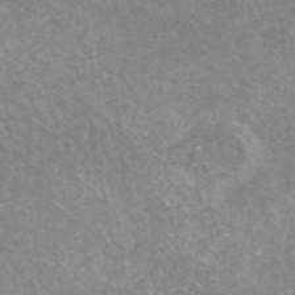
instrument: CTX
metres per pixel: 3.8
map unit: ANa
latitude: 43.3293
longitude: 24.9164
